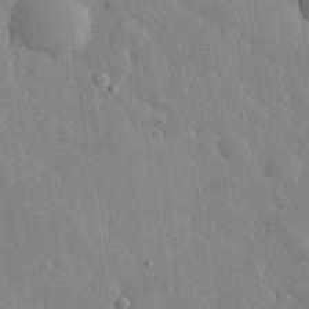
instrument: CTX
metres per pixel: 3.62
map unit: eHh
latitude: 28.7246
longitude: -78.8191
